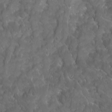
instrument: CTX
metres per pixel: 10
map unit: Ave
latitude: 16.1200
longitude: -133.0836
